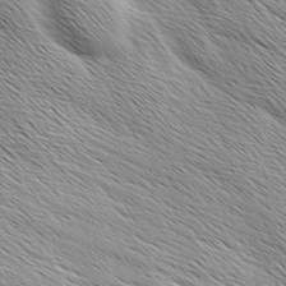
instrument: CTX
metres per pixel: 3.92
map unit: Ave
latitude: 1.6694
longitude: -114.4789
